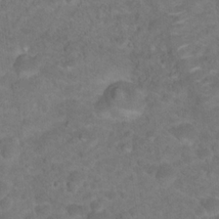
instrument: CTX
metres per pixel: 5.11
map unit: Hto
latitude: 19.0647
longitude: -38.9514
